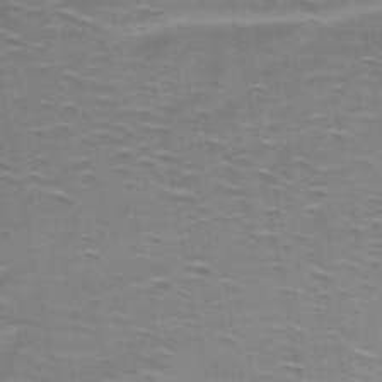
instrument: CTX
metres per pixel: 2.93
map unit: HNb
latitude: -48.7275
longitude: -48.1767
